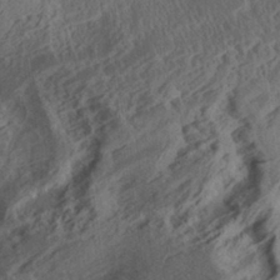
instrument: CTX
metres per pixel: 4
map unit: Aa
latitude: 29.6127
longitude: -137.0270
